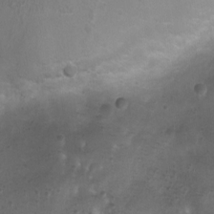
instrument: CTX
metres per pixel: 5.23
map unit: Ht
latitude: 4.3467
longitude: -20.9136
